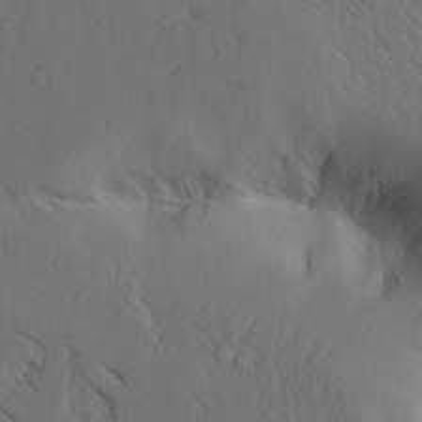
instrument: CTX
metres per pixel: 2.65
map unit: Ave
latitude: 23.5560
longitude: -132.2334
